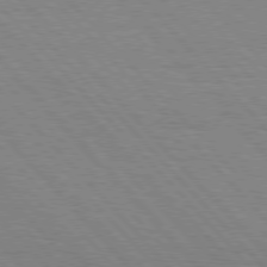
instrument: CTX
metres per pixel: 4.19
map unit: Hpe
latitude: 76.6679
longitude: -126.3278
